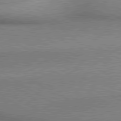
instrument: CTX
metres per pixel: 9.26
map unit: lApd
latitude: 80.2900
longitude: 165.1243
